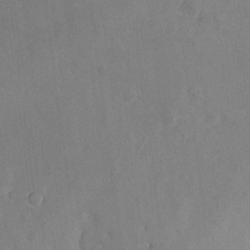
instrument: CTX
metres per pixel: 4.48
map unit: Nhe
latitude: -1.7289
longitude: -58.5735
